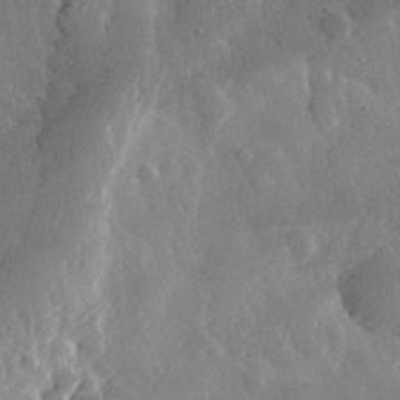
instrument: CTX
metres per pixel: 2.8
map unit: eHh
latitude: 32.4979
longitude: -80.4979
